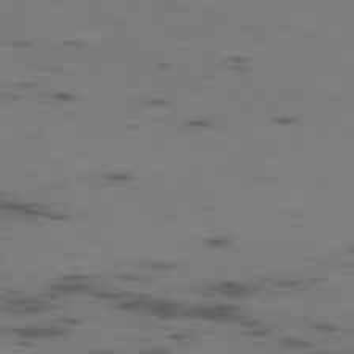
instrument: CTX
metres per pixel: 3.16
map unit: Ap
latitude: -76.2173
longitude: -67.3103
